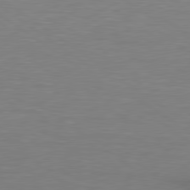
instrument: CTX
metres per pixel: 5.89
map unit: lApd
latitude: 79.3104
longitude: -90.5168
